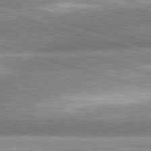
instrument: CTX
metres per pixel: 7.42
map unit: lApd
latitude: 81.2537
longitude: -162.8947
